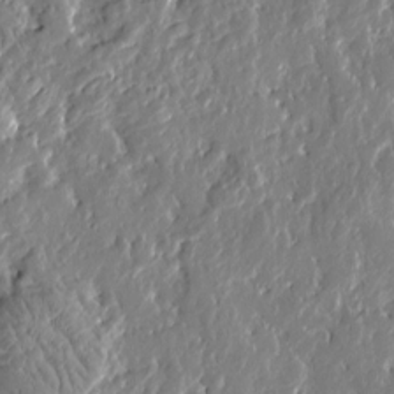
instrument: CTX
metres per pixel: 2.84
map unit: Htu
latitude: -2.1983
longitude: -179.9339
